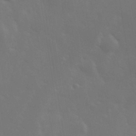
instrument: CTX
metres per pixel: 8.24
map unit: Hve
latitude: 33.2537
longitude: 149.9745
